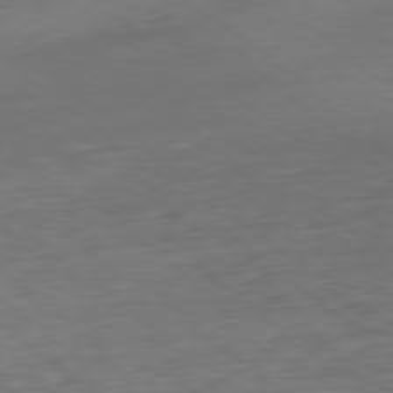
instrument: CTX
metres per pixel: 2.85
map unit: Ap
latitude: -78.4440
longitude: -88.2523
